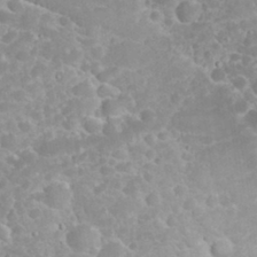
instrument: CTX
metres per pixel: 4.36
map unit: eHh
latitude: 32.4034
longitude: -61.1403
